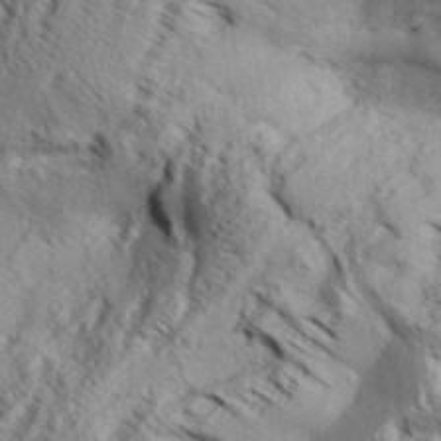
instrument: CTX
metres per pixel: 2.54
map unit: Aa
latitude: 32.9325
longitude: -136.7624
